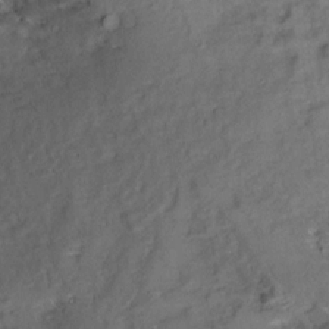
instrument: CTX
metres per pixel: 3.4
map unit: Aa
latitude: 10.2901
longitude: -142.5168
